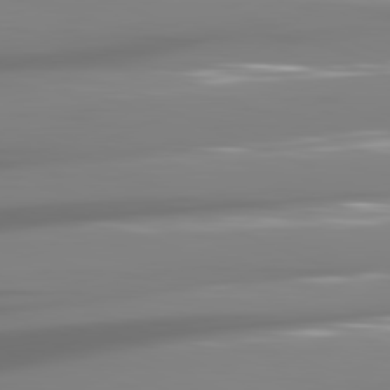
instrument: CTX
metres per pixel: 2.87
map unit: lApd
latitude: 81.3293
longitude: -138.6868
